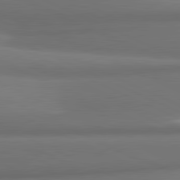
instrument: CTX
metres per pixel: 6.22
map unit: lApd
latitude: 81.8583
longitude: 172.8975
